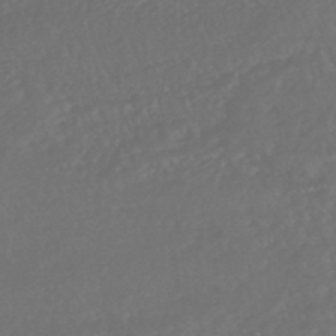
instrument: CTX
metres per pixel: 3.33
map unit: HNhu
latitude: -47.5777
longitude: 97.7478
